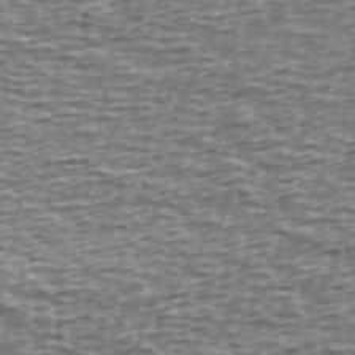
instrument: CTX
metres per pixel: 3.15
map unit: Ave
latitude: 40.1199
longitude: -112.8758
